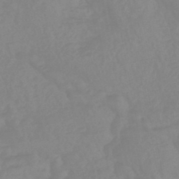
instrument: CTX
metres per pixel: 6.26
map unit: eHb
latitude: -45.4265
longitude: 84.7652
